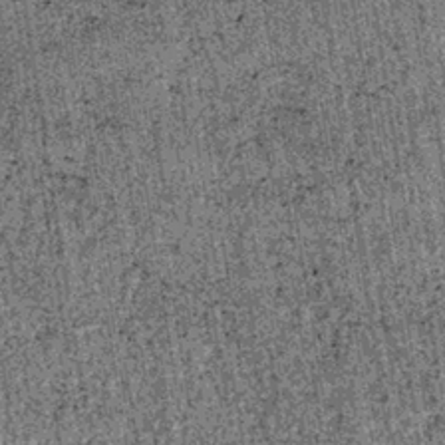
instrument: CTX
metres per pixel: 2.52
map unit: lHb
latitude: -37.8233
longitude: 67.4833
